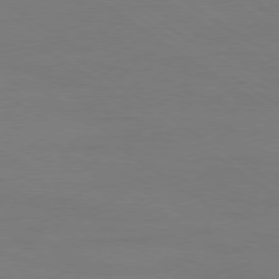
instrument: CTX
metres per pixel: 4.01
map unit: Ap
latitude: -79.6155
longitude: -54.9703
